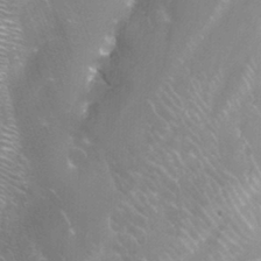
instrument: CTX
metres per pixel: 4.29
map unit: Nhu
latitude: -12.9164
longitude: -66.3467
